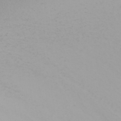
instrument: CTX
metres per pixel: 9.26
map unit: Nhu
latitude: -5.0864
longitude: -90.7624
